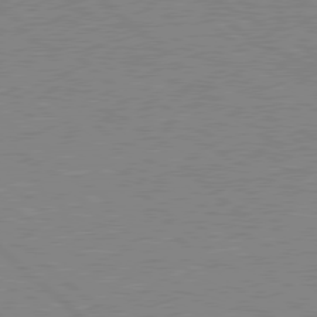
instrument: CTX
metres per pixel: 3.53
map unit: Hpe
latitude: 78.3090
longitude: -122.7813
